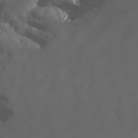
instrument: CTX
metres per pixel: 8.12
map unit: Nhu
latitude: -6.0661
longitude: -96.3278
